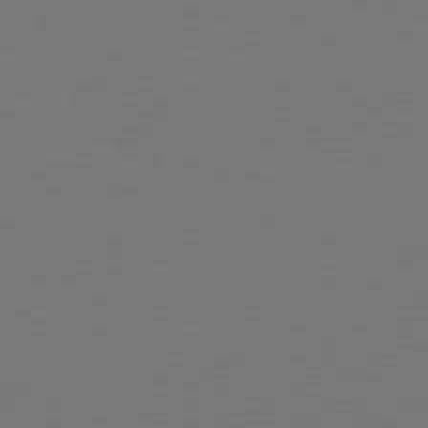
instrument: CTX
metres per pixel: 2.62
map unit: Hpe
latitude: 78.1767
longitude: -128.8191
